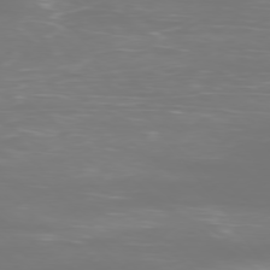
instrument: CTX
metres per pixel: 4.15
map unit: Ap
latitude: -78.4062
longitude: -94.5735
